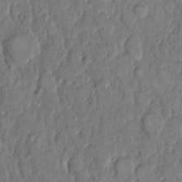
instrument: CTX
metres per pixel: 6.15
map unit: eHh
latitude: 9.3293
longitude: -61.8772
